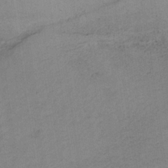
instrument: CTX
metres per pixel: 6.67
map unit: lHb
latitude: -34.2550
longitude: 67.1053
